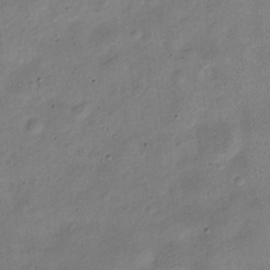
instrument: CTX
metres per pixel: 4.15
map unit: Nve
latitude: -24.2550
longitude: 106.4629
